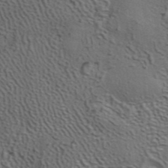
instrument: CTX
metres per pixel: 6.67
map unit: ANa
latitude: 40.1766
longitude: 29.6533
